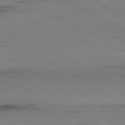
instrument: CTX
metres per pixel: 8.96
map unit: lApd
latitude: 79.9906
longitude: 159.3509
